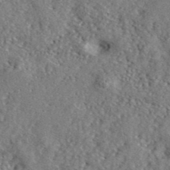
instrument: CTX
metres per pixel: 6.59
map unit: lHvf
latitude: 41.7449
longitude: -88.9892
